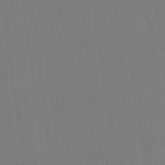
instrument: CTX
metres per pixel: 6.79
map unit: lHvf
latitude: 22.2900
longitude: 142.2739
